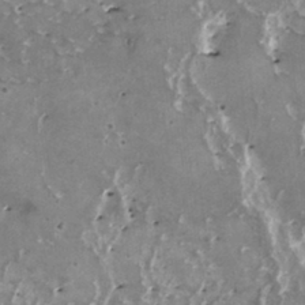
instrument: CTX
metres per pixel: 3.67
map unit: HNhu
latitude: 1.6316
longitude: 6.1794
